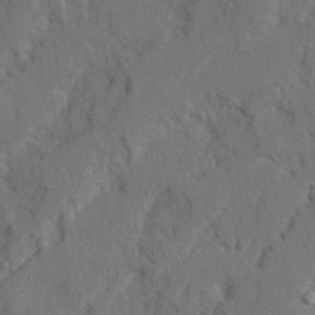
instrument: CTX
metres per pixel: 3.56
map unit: Ave
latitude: 22.4034
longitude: -130.6302
